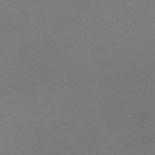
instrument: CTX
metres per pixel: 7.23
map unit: lHb
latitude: -35.1053
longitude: 68.1983
